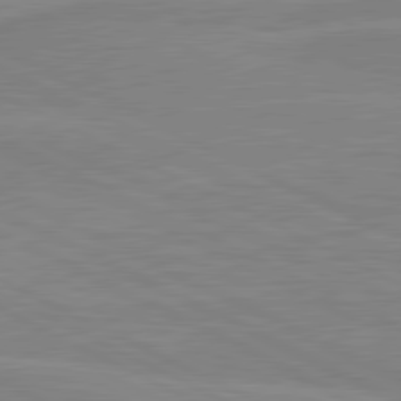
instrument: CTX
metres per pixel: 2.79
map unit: lApd
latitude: 80.8758
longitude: 170.0472
